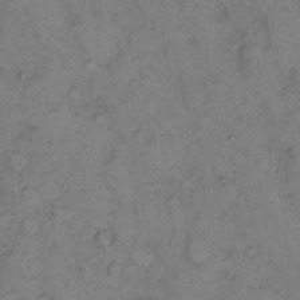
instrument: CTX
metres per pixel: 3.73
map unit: eHh
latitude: 9.5560
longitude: -62.4601
